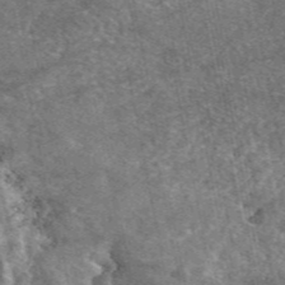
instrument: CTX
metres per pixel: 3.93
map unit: eAb
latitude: 47.1781
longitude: 121.8611
